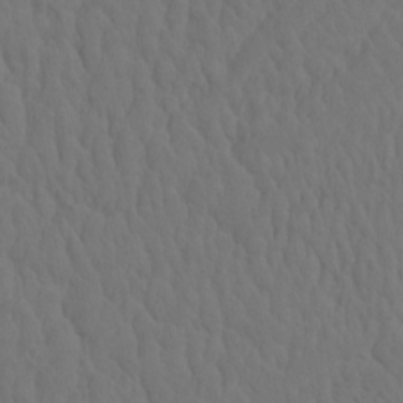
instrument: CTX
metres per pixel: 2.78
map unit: eHh
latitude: -2.5951
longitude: 15.0676
